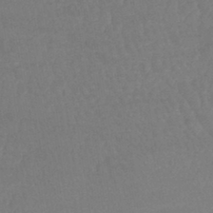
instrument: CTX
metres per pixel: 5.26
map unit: lHb
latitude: -40.7652
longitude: 66.9919
